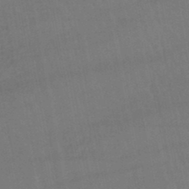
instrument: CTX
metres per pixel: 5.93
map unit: lHb
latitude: -46.0472
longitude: 77.5021
